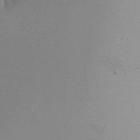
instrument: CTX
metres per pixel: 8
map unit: Nhu
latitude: -5.7099
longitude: -90.6113
